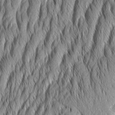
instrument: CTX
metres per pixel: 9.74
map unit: Aa
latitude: 7.7072
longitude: -130.4412
